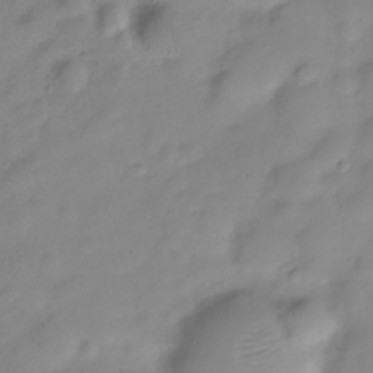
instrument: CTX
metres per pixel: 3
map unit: Hve
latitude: -28.6896
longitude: 93.5966
